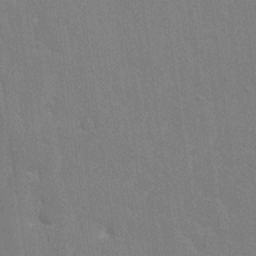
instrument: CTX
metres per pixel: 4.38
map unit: eHh
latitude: 18.7435
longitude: -68.2334
